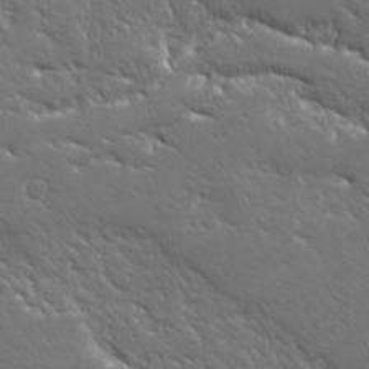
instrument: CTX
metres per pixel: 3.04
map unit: Ave
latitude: 19.9528
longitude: -137.2348
